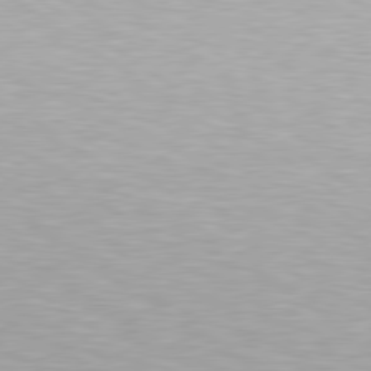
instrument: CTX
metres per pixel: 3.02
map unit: Hpe
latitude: 79.3860
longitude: -154.1389
